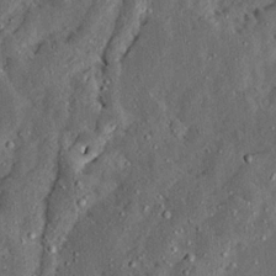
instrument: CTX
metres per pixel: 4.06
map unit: Ave
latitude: 13.9150
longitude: -137.3293
